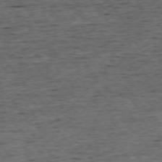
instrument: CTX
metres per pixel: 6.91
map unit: Ap
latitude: -75.9178
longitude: -92.3656
